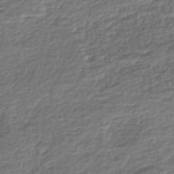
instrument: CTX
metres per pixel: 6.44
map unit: Nhe
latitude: -46.4629
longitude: -172.7813
